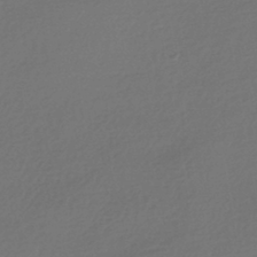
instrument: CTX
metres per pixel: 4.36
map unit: HNhu
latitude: -42.7463
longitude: 95.0864
